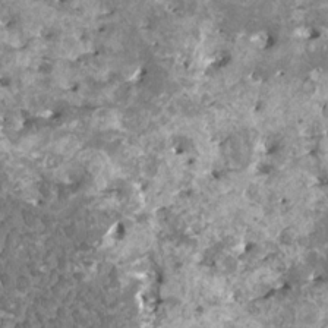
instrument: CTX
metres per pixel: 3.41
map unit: HNhu
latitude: 2.5357
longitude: 6.4629
